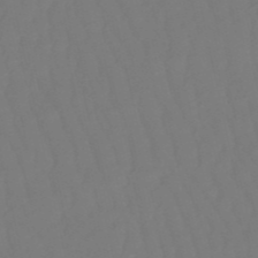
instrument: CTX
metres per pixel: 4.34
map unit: eHb
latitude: -50.5385
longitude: 76.5385
